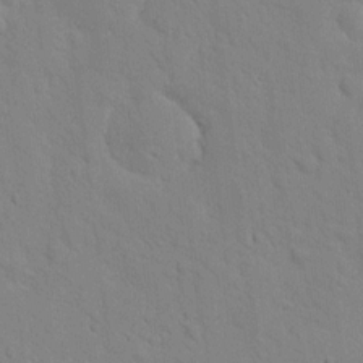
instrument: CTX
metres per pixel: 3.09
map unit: lAvf
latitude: 9.4427
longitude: 168.2739
